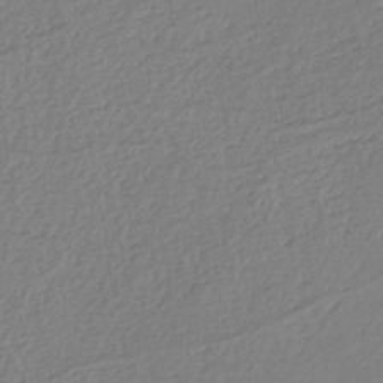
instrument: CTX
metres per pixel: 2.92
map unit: eHh
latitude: -45.3888
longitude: -28.4979
